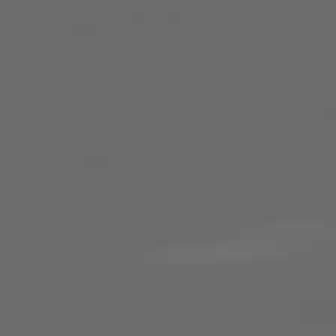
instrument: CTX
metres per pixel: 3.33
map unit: lApd
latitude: 82.8569
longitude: -136.9892
